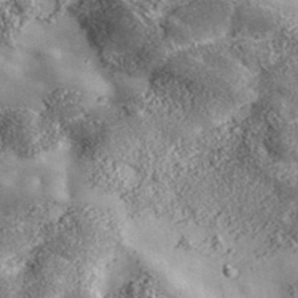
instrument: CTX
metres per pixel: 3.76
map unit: ANa
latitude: 39.3293
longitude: -91.6316
